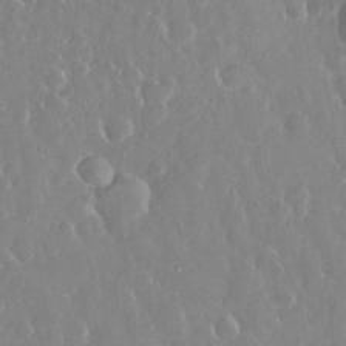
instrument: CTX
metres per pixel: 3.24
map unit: eHh
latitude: 33.2915
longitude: -59.8394
